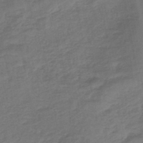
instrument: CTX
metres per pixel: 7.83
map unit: eHb
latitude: -46.1228
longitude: 80.7463
